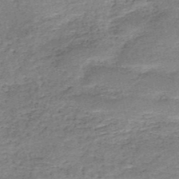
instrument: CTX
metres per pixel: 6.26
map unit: HNb
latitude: -50.6329
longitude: -49.9528
